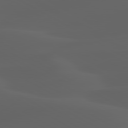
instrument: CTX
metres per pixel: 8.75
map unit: lApd
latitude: 80.1200
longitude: -94.2523
